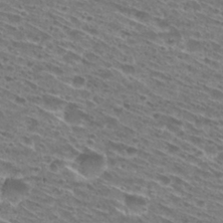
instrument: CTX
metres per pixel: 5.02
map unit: Hto
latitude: 29.4048
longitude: -45.0458
